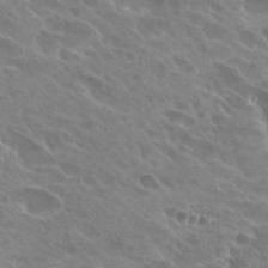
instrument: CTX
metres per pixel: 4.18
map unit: Hto
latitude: 26.3656
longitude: -40.3278
